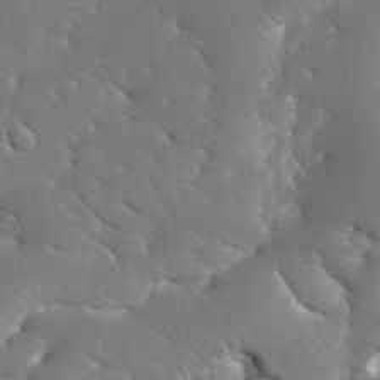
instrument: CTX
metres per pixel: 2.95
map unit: eHh
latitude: 36.2523
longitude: -67.1592
